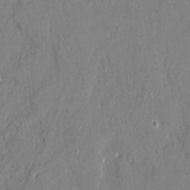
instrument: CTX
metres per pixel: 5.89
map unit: Ave
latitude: 22.0633
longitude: -128.6490
